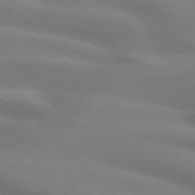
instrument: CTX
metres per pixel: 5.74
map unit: lApd
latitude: 75.1592
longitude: -60.6112
